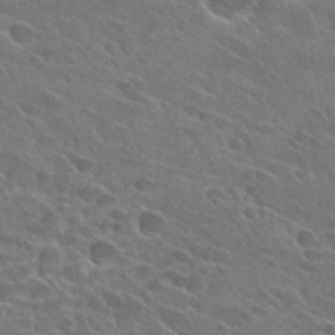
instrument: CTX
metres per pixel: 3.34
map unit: Hto
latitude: 26.5924
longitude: -41.7449
